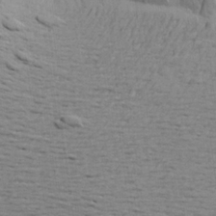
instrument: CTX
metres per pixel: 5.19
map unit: Aa
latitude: 20.8380
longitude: -149.1025
